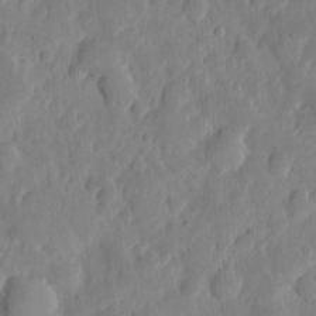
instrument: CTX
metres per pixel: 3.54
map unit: eHh
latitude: 5.8016
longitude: -70.5923
